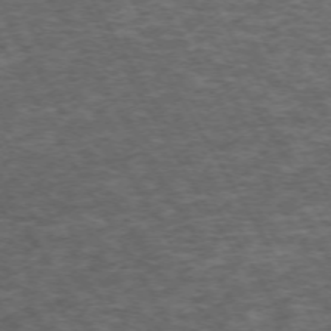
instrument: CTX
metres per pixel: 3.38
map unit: Hpe
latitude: -71.8989
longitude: 13.6911
